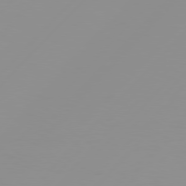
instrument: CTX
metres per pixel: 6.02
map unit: Hpe
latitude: 77.8016
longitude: -139.8016
